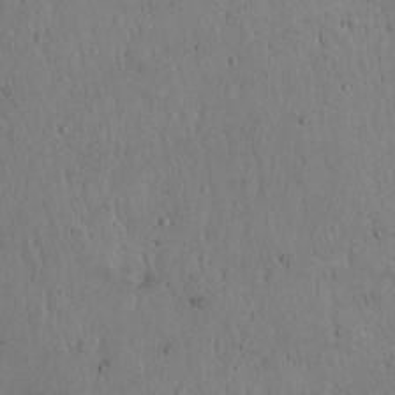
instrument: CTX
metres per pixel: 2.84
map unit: Hto
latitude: 14.6491
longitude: -56.7435
